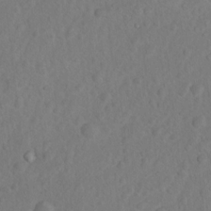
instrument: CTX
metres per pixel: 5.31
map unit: Nhu
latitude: 8.7435
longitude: -22.4790
